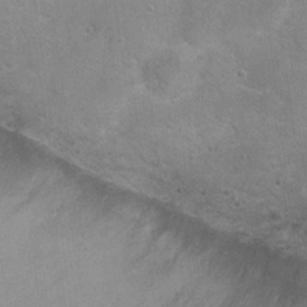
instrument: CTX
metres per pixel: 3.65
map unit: Ht
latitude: 4.6301
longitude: -20.3089
